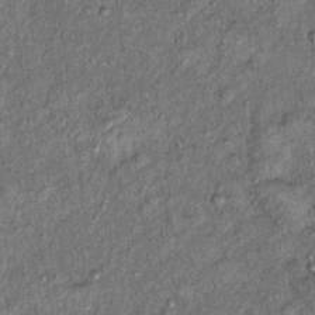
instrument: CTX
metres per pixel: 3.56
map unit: Ht
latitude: 8.2334
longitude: -37.2915
